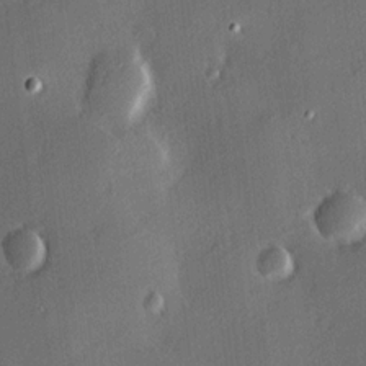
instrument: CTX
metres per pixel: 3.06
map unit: Hve
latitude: 18.4223
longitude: 150.5196
